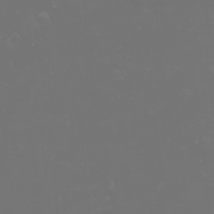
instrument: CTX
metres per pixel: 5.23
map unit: Nhu
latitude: -1.9367
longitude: -75.6694
